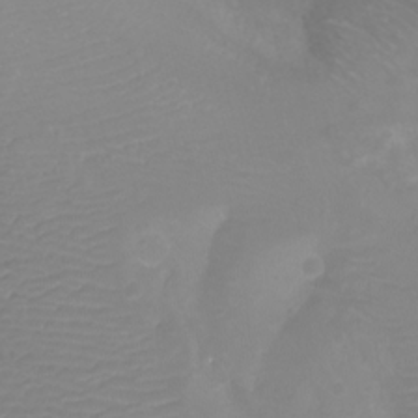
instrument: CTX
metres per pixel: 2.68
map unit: Aa
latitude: -8.1228
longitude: -71.3104
